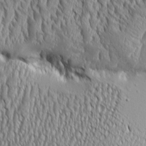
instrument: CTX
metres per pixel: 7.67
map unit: Aa
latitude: 8.9703
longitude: -129.3859
